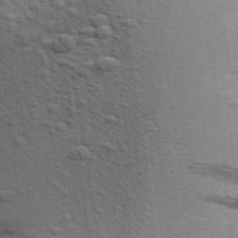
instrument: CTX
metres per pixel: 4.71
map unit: Aa
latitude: 24.4412
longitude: -146.9703
